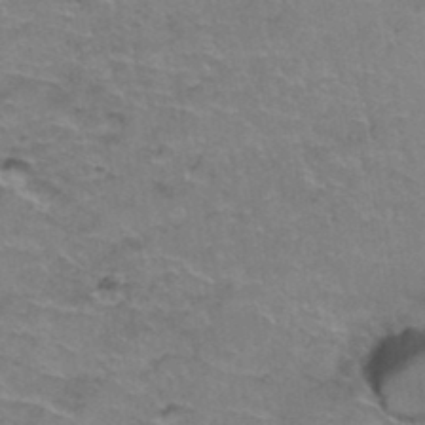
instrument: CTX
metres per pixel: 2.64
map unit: Hto
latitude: 37.2915
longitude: -41.8772
